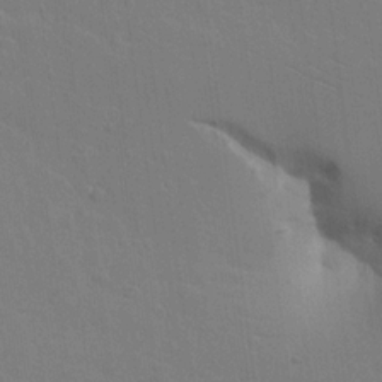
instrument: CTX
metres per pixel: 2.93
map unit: lAvf
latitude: 16.1578
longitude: -127.1214
